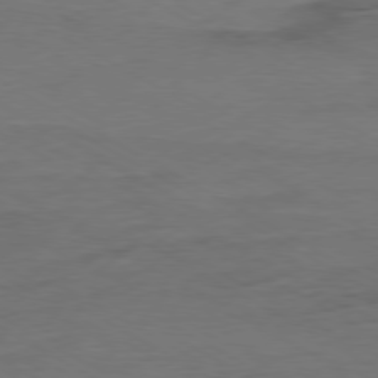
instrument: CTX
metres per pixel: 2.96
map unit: Ap
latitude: -79.5777
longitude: -57.6315
